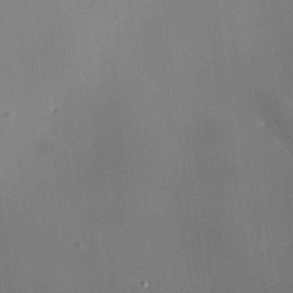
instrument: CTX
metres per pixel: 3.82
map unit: HNhu
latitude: 8.5546
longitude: 9.7289
